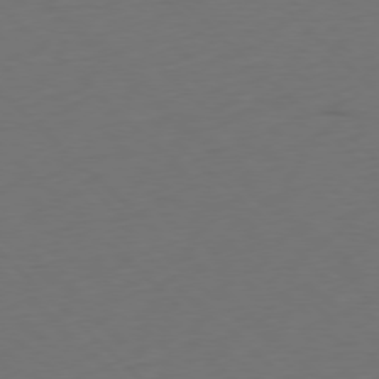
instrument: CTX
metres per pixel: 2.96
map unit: Ap
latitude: -78.3684
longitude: -62.1011
